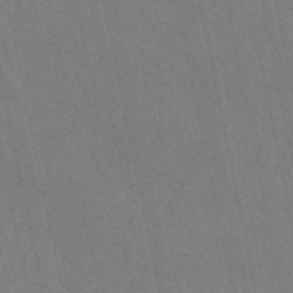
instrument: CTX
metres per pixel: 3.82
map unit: ANa
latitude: 48.1389
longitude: -75.9906
